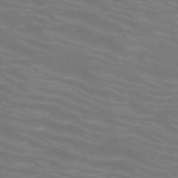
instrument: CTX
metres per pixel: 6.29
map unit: HNb
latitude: -49.8234
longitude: -50.4412
